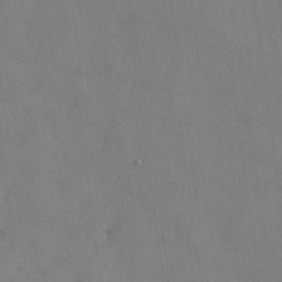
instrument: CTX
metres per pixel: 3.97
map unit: Nhu
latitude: 28.2900
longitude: -71.0647
